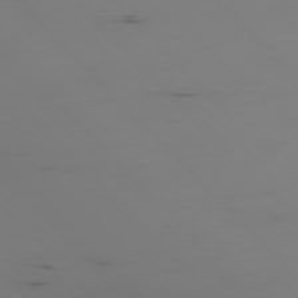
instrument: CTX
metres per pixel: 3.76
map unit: Ap
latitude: -76.8975
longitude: -82.8569
